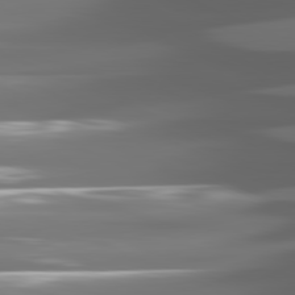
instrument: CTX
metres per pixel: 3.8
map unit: lApd
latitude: 81.3104
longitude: -142.5924
